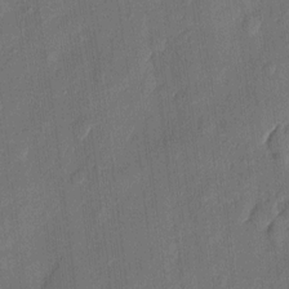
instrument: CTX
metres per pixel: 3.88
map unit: eHh
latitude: 6.0255
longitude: -73.9151
